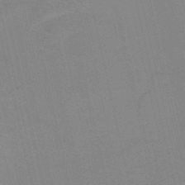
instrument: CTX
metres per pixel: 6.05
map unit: HNb
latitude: -52.6518
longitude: -45.0836
